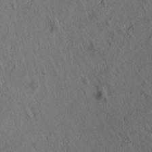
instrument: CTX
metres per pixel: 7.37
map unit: lAa
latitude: 5.1970
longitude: -115.1781
